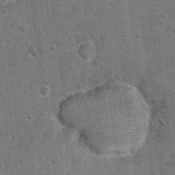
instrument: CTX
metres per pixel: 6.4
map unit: Hto
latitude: 11.1025
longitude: -36.2522
